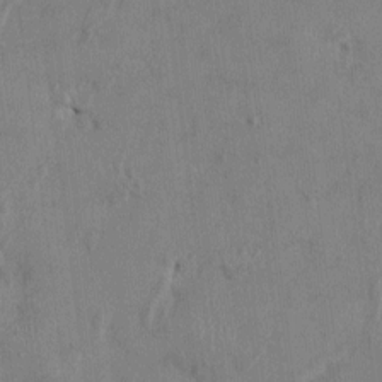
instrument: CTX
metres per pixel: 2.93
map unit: HNhu
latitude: 0.7435
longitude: -5.4804
